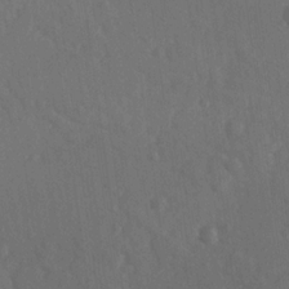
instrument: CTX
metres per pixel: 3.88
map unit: lAvf
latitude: -8.9731
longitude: -120.9892
